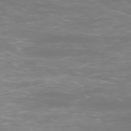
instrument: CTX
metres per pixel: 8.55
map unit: Ap
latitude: -76.6141
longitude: -81.3104
